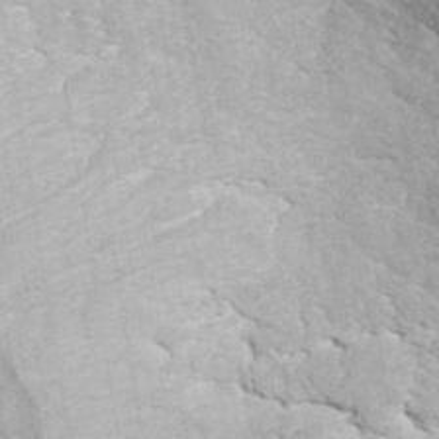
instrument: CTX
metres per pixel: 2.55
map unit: ANa
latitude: 42.1389
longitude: 56.3684
